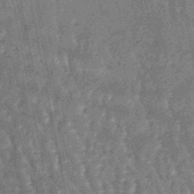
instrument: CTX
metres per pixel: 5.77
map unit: lHb
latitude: -47.1242
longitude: 78.5762
